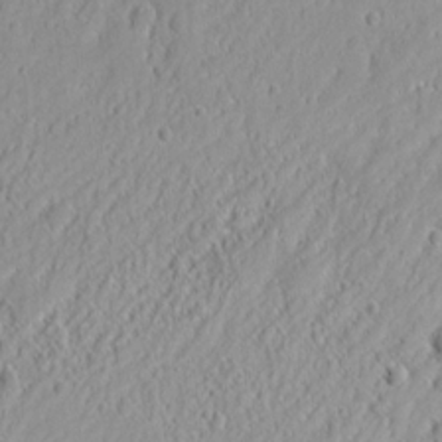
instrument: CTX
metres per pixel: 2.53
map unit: Nhu
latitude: 13.1025
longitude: -73.0648
